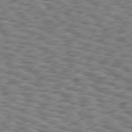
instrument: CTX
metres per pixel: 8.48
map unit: Hpe
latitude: 75.6883
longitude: -134.6301
